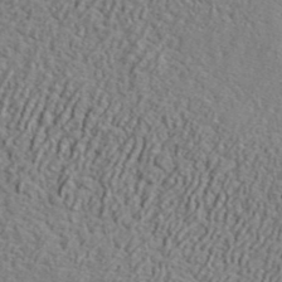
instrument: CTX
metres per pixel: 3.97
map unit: lHvf
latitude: 41.4237
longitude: -88.5735
